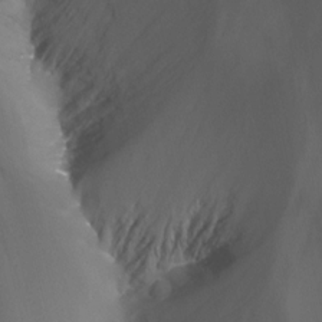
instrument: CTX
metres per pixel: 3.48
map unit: Nhu
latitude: -13.1053
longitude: -64.4412
